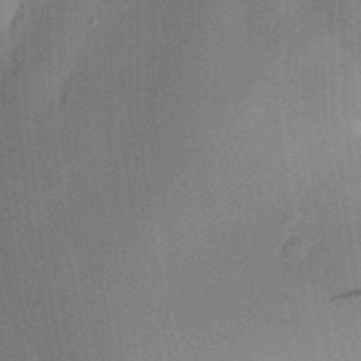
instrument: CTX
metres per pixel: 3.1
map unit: Aa
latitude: 30.4223
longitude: -141.8394
